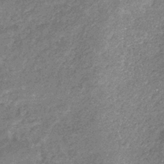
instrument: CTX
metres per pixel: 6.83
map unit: eHb
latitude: -31.7477
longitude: 71.0298
